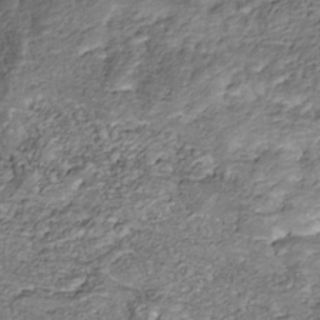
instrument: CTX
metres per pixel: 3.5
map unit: Nhu
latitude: -38.3873
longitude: -81.4048
